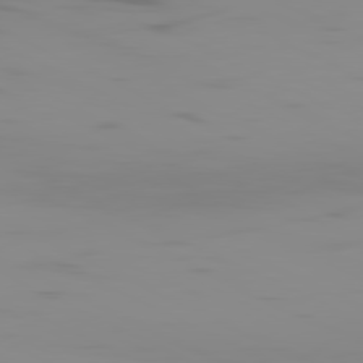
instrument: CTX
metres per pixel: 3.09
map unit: Ap
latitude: -81.2565
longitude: -62.5357
